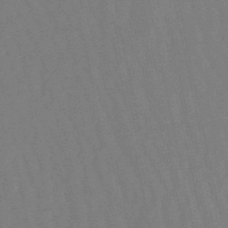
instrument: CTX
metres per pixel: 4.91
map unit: lHb
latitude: -49.7856
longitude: 71.6155
